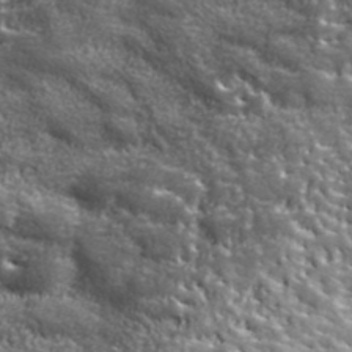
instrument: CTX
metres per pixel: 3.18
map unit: ANa
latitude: 39.9339
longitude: -90.6113
